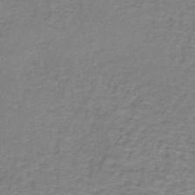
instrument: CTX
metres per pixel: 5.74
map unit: lHb
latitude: -41.5399
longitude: 60.0472
